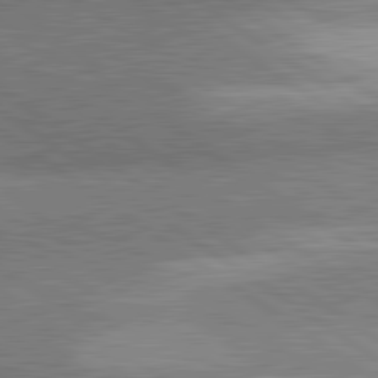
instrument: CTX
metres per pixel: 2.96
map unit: lApd
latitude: 81.4615
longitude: 141.0486
